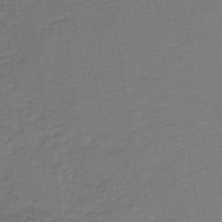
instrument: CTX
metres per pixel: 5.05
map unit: HNb
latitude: -43.3698
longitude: 49.1431
